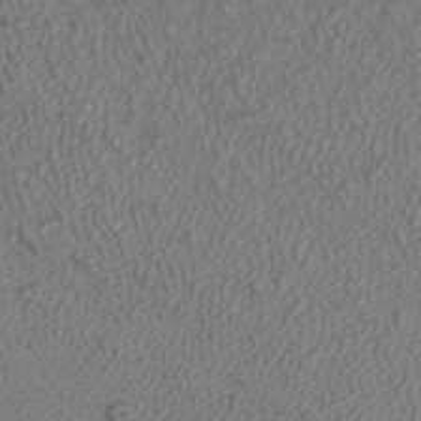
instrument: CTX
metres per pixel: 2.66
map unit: ANa
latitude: 40.7057
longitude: 23.1998
